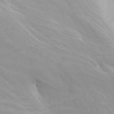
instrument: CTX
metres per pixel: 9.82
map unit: Nhu
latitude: -4.1228
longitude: -74.1956
